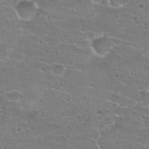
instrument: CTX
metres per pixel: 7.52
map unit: Hto
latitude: 22.3089
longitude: -41.6315
